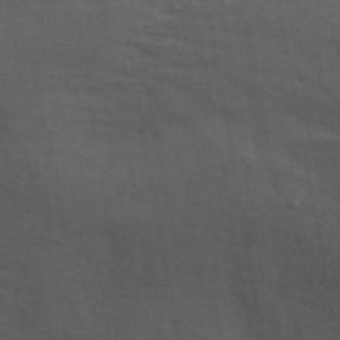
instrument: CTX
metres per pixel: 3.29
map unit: ANa
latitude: 49.6505
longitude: -79.8773
